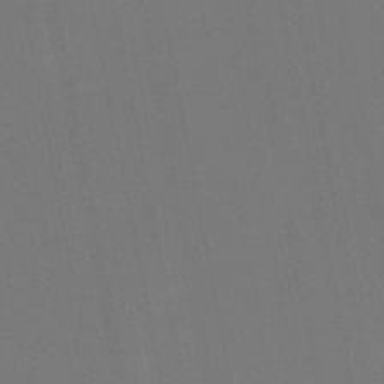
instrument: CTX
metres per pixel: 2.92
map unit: lHb
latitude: -47.5210
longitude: 72.1794
